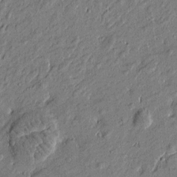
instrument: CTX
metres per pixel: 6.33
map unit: Htu
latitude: -7.0864
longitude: 177.4454
